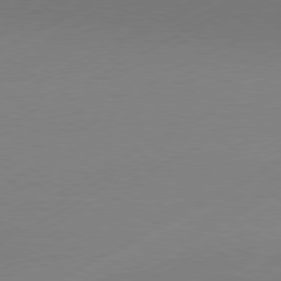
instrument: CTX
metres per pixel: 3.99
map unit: Hpe
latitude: -81.4644
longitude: 13.3321
